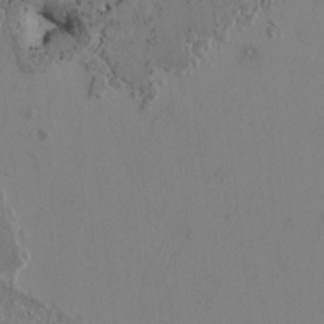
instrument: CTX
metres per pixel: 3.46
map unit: Htu
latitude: 3.0080
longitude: 148.2551
